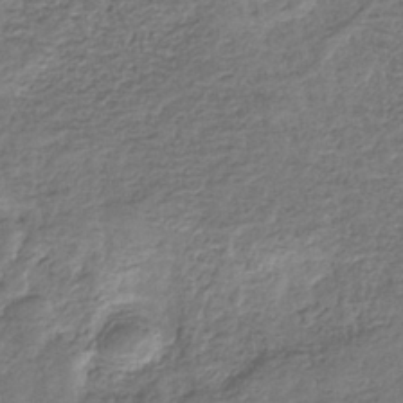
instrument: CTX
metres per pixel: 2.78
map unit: eHb
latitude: -34.5007
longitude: 77.4265
